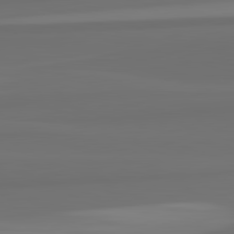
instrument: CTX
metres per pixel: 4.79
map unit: lApd
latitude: 82.8002
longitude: 164.6141
